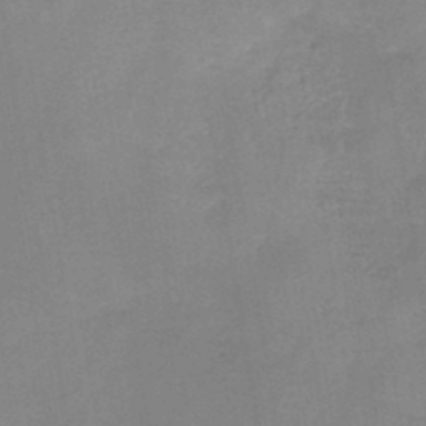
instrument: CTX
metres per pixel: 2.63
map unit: HNb
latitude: -44.9731
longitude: -38.1956
